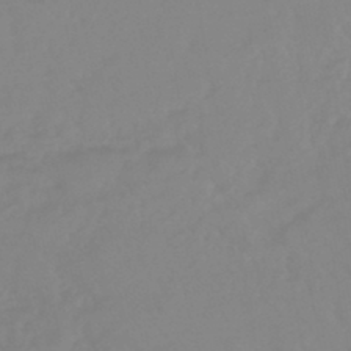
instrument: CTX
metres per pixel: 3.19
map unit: eHb
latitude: -45.1053
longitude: 84.4062
